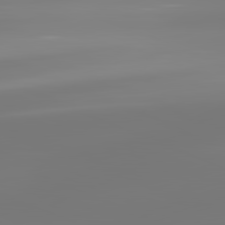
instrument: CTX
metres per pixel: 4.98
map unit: lApd
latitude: 81.8394
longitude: -149.9528
